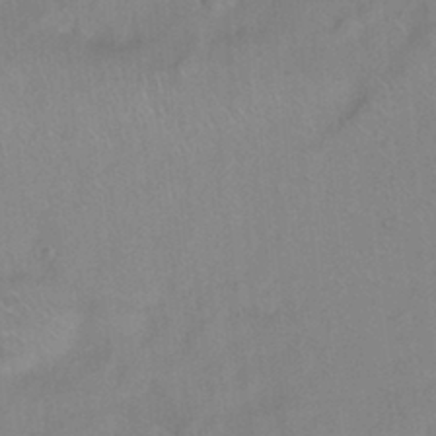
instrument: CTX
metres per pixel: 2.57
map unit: Ht
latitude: -0.3685
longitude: -33.0836
